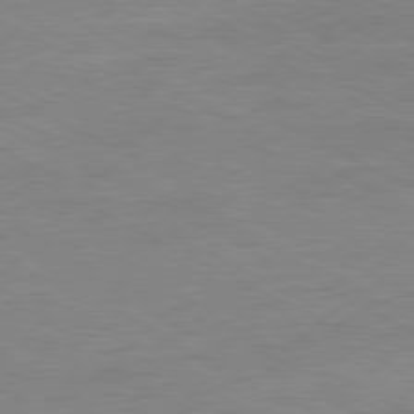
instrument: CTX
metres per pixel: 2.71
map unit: Ap
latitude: -80.8408
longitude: -86.1011
